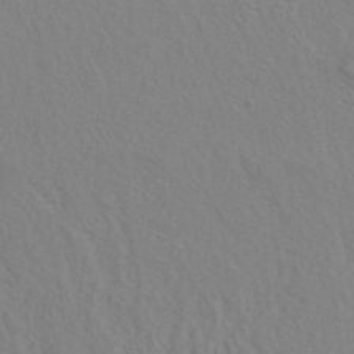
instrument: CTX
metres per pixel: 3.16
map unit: ANa
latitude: 37.4616
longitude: 18.9920
